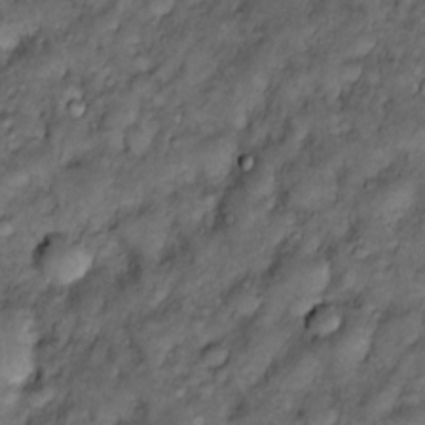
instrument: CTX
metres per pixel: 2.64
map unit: Htu
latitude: -7.0108
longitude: 159.4454
